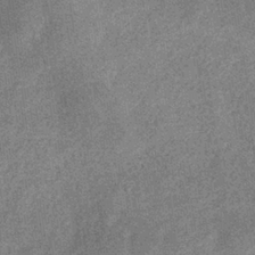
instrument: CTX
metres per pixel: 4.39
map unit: eHb
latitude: -35.1053
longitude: 78.2172
